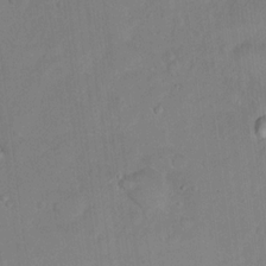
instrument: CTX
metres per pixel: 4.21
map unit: Ht
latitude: 14.5546
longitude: -37.1026
